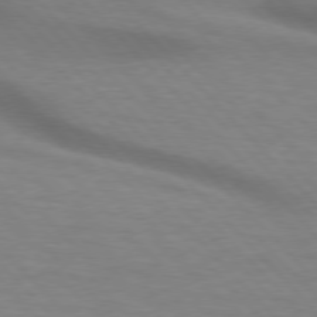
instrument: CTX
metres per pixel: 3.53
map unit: lApd
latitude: 75.9906
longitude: -61.3670
